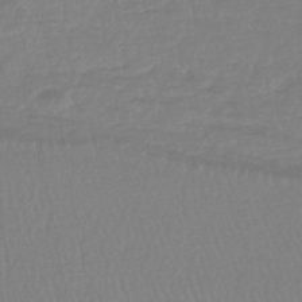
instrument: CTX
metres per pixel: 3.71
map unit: lHb
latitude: -42.7085
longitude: 75.2754
